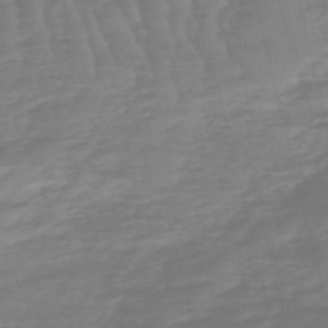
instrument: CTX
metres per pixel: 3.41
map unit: eHb
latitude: -49.4644
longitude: 76.9353
